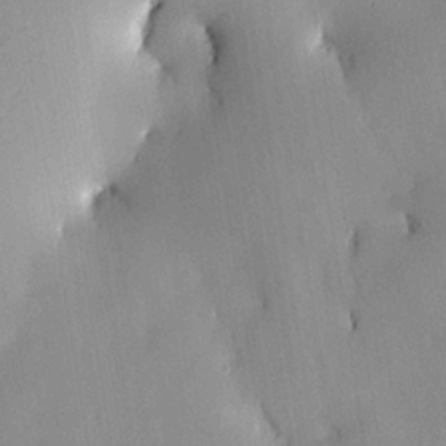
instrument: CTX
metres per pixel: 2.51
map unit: HNhu
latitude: 15.0459
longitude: 12.3117
